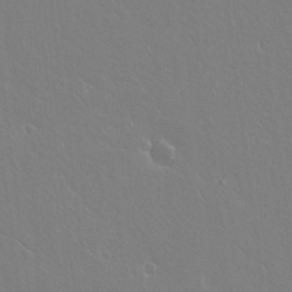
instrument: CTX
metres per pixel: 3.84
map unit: lAvf
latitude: 14.3846
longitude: -126.1200
